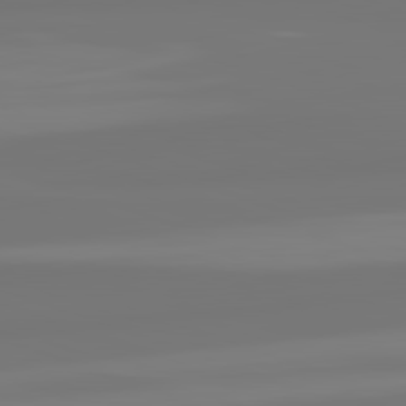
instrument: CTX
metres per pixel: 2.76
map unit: lApd
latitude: 82.2522
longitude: -178.3845
